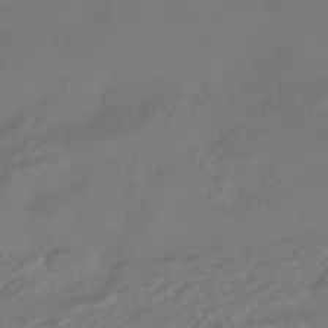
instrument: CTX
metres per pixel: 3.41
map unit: HNhu
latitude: -42.5195
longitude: 105.1242
